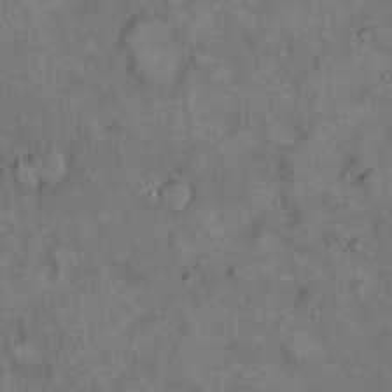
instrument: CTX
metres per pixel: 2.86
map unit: Hto
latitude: 15.1970
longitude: -61.4804
